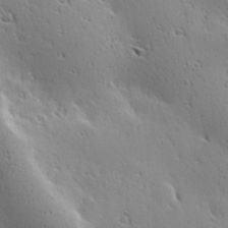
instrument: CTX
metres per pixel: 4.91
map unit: Hve
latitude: 23.6694
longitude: -96.7435
